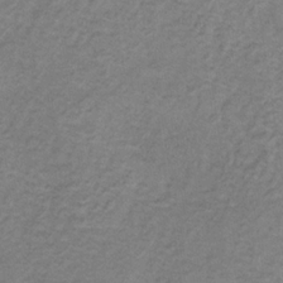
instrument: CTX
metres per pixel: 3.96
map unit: HNb
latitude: -32.6519
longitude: 58.1605
